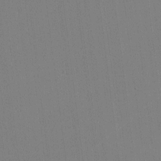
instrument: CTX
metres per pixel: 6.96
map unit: lHvf
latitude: -11.7289
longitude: -104.4412
